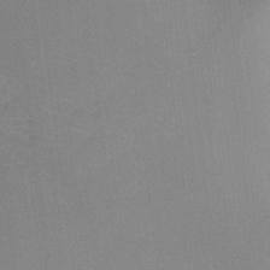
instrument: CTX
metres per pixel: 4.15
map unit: Ht
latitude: -1.4833
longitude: -33.2159
